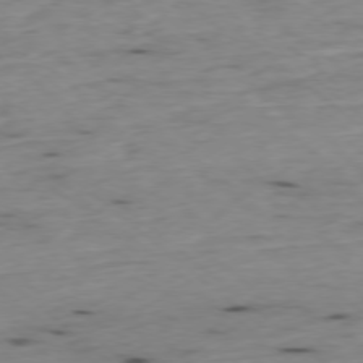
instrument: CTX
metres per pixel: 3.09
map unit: Ap
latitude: -77.9745
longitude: -89.3482
